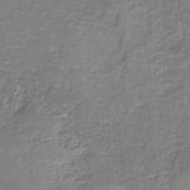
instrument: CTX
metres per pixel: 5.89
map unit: eAb
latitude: -36.4062
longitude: 52.4818
